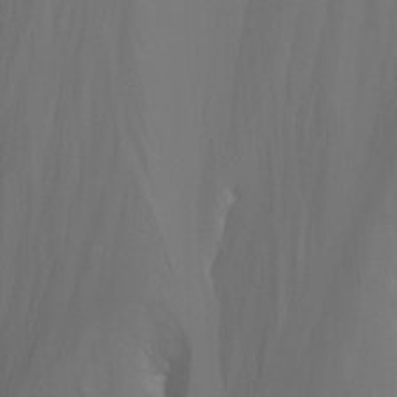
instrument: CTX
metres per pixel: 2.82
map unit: Nhu
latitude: -14.2551
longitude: -55.5749
